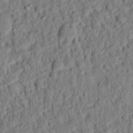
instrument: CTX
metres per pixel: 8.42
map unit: eHh
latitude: 25.7638
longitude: -79.0648
